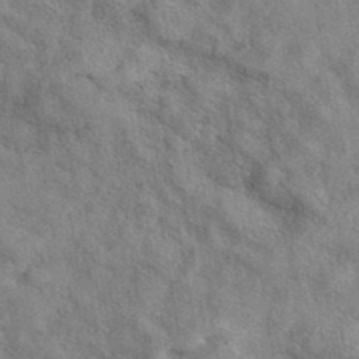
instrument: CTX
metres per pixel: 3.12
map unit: eAb
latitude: 39.2537
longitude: 112.6330
